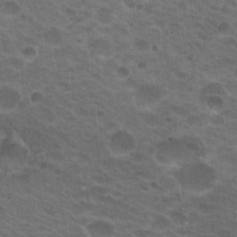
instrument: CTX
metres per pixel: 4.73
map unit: Nhu
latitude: 18.4979
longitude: -32.6302
